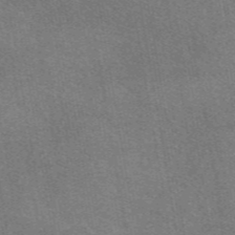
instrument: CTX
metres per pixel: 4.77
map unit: eAb
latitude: 47.2537
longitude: 114.7652
